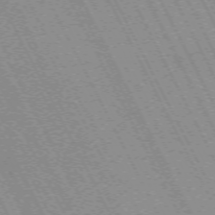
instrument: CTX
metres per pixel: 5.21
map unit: Hpe
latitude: -71.1620
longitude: 14.4818
